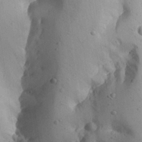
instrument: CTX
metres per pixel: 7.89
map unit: Aa
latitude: 27.2726
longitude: -128.7624
